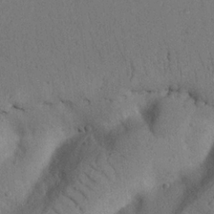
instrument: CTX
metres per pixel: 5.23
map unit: Nhu
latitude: 21.5371
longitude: -75.6127
